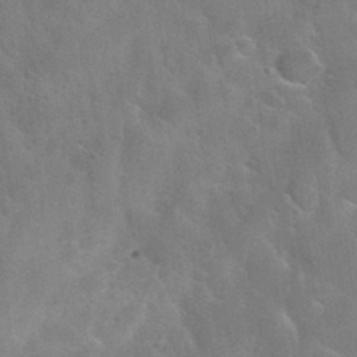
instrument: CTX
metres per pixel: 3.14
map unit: Nhu
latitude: 31.4616
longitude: -53.9150
